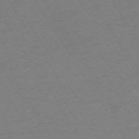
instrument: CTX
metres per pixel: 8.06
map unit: Ap
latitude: -73.4454
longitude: -71.8583
